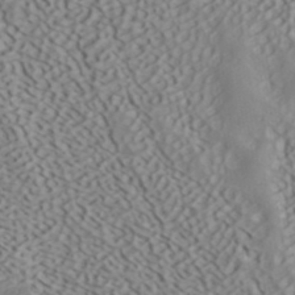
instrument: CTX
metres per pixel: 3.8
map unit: ANa
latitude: 40.6679
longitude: 53.2565
